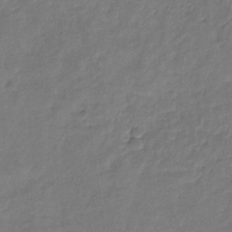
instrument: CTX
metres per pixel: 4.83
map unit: eHb
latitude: -30.7085
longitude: 72.0472
